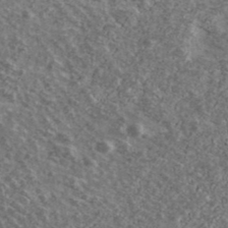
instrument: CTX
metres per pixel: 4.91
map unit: Ave
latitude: 41.1781
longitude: -108.2333
